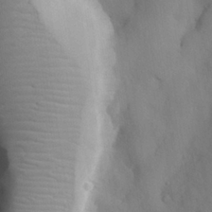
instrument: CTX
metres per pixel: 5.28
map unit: Nhu
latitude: 26.0255
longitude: -72.6491
